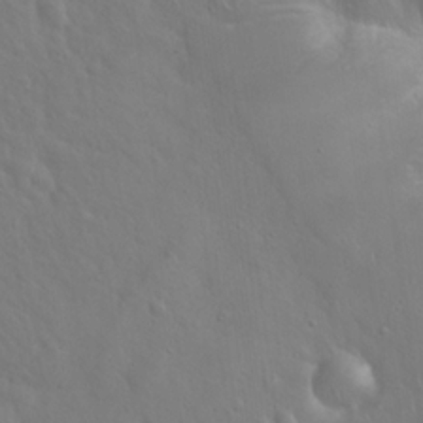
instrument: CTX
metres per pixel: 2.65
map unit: Hto
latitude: 19.8394
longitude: -54.4223
